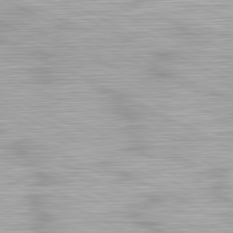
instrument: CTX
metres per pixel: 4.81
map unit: Hpe
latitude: -81.4833
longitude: 17.8234
